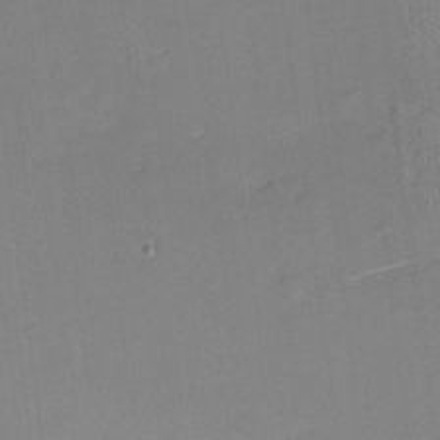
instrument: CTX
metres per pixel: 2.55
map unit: eHh
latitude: -2.8030
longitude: -79.9906
